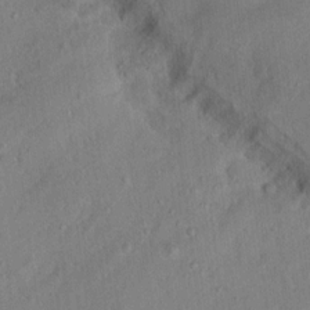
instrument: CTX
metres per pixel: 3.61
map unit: Nhu
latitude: 12.0822
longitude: -27.2537
